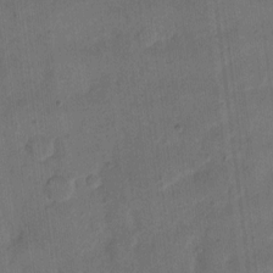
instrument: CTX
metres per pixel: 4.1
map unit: eHh
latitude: 13.1970
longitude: -65.7827
